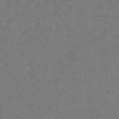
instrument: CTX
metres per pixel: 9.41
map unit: Hto
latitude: 8.7813
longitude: -61.9906
